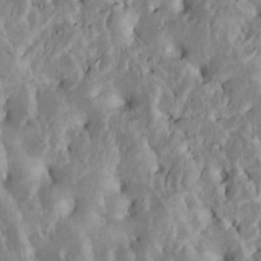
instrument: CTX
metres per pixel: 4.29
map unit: Htu
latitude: -6.5384
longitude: 145.3132
